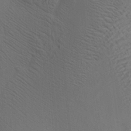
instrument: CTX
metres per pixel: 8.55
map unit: HNhu
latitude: 10.1011
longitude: 23.5210
